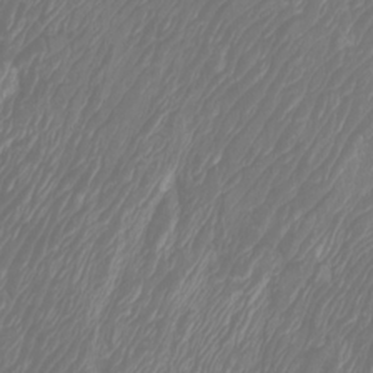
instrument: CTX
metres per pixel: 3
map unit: Htu
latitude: -5.9745
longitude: -74.8569
